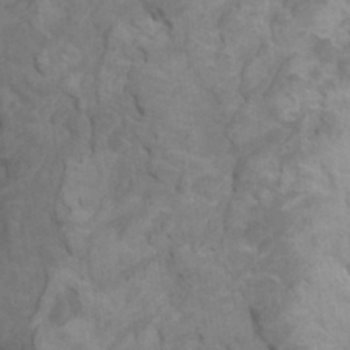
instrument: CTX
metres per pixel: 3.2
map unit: HNhu
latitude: 4.3656
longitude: -2.4601
